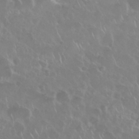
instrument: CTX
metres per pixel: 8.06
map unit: Nhu
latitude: 28.4223
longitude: -61.3670
